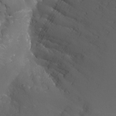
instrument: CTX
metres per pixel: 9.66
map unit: Nhu
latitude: -9.3132
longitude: -78.8002
